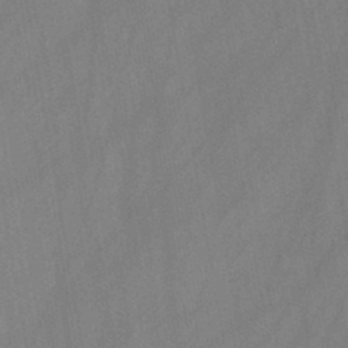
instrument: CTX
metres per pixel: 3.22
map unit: HNb
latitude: -45.5021
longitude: -39.7827
